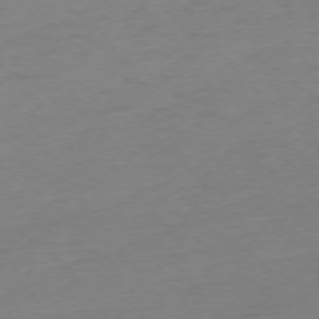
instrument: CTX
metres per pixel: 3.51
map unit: Ap
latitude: -74.4818
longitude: -71.6127
